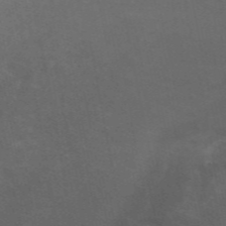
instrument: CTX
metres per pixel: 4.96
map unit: ANa
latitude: 48.8569
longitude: -73.8017
